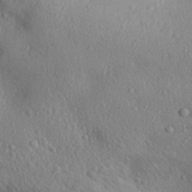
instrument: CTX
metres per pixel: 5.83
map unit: Aa
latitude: 31.5183
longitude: -145.5371
